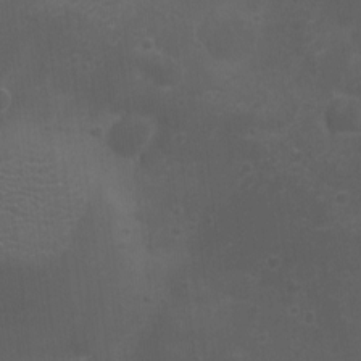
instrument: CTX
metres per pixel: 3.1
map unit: eHh
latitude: -4.1605
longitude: 19.5966
